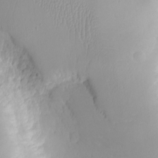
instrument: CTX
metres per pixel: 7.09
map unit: eHh
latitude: -8.2739
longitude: -69.6883
